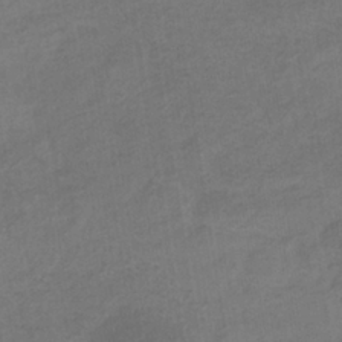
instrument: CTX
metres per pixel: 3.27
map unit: eHb
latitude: -36.0283
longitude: 79.3887
